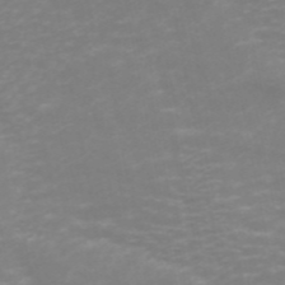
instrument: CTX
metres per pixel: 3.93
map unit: ANa
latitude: 44.6112
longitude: 29.3888
